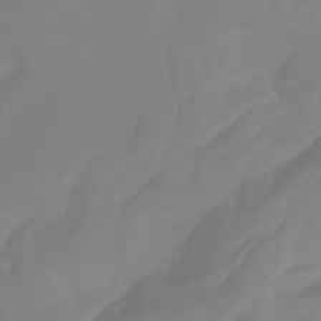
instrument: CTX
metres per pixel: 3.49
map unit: Nhu
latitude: -14.1984
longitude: -58.8569
